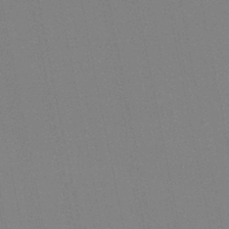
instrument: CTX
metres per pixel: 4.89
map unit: HNb
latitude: -45.6533
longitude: 55.8234
